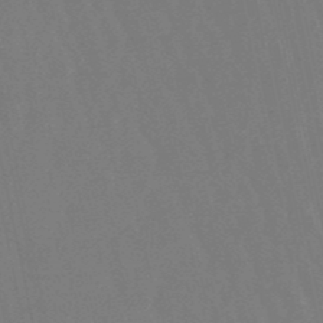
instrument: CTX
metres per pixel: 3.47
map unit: lHb
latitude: -49.9745
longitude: 71.6911
